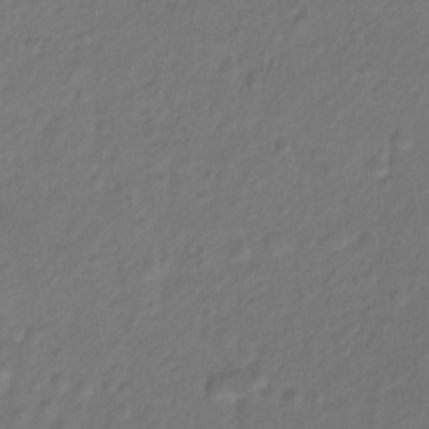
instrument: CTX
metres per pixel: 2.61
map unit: Hto
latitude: -7.7477
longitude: -39.4615
